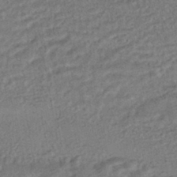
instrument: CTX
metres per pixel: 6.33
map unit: HNhu
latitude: -45.3699
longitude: 103.8800
